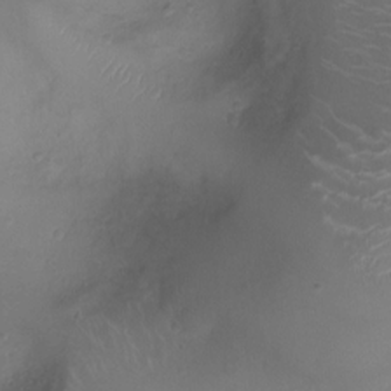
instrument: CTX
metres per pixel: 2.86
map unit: Ht
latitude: -3.4832
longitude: -18.2333
